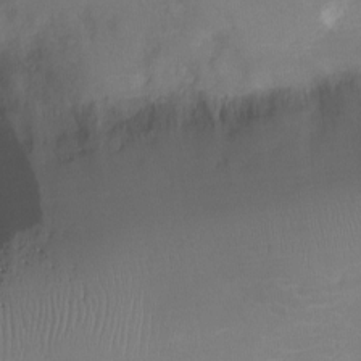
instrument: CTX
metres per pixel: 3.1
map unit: Ht
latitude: -8.4251
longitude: -27.8961
